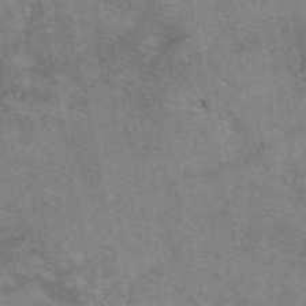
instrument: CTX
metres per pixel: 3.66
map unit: eAb
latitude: 48.9325
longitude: 121.2754
